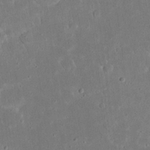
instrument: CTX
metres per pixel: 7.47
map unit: eHh
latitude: 23.6316
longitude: -67.7071
